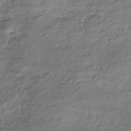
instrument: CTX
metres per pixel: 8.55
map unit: eHh
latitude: -41.5777
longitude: 122.7275
